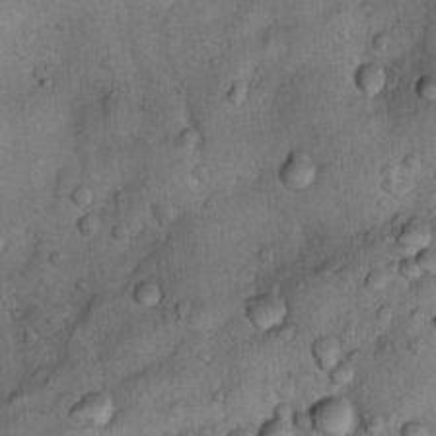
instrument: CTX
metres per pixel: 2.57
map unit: Nhu
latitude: 10.4223
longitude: -24.3089
